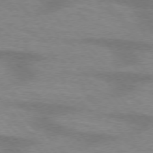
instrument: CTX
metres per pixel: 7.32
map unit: lApd
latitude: 75.5182
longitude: -58.9514
